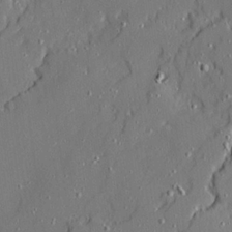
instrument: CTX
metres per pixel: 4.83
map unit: Ave
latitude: 21.0648
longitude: -128.1389
